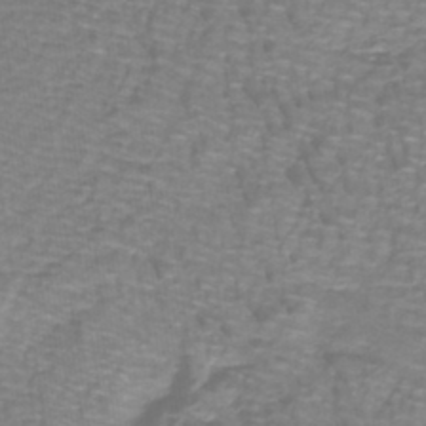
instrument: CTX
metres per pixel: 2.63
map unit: lHb
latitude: -41.9367
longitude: 55.1620
